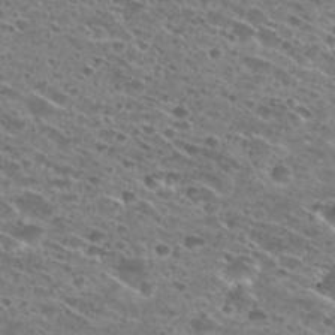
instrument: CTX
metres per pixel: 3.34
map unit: Hto
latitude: 28.9136
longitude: -45.6883
